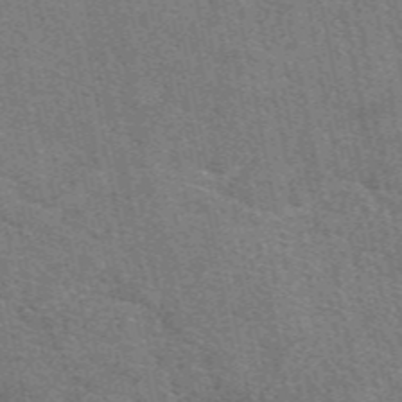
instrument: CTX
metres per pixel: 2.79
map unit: eAb
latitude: 49.2726
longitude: 114.6518
